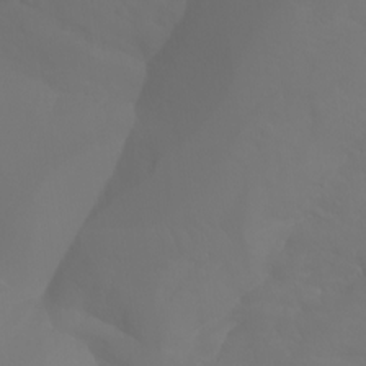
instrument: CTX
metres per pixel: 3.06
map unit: Aa
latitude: -11.2187
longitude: -68.4034
